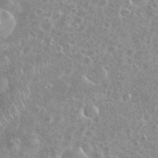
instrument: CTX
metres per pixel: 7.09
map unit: eHh
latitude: 35.3859
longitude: -60.4790
